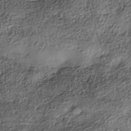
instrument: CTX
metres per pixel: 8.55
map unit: Nhe
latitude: -38.5196
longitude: -148.1578
